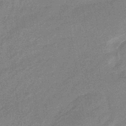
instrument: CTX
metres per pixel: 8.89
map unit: HNhu
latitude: -43.1809
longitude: 90.8597
